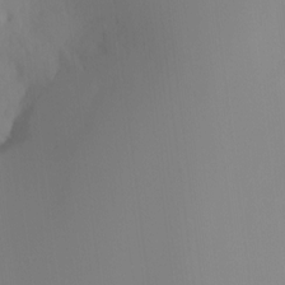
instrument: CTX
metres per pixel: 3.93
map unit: Ht
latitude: -16.4818
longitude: -49.3482
